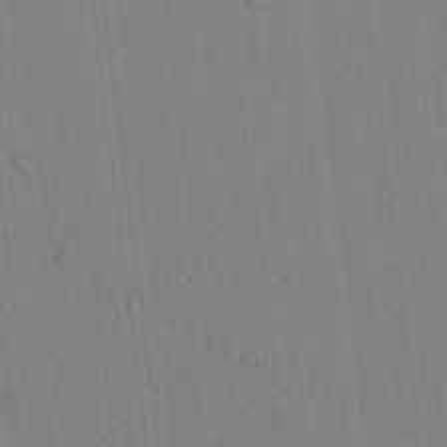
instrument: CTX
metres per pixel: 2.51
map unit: lAvf
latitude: 6.5924
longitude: 167.9556
